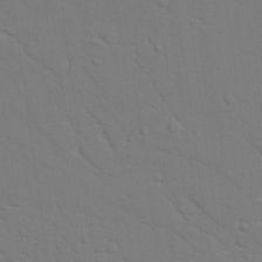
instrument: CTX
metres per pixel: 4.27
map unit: lAvf
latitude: 27.4049
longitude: -109.4048
